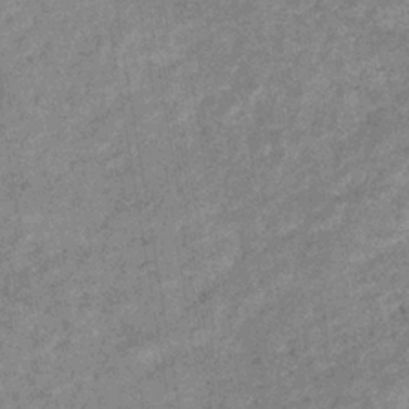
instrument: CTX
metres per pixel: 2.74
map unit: eHb
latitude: -38.5196
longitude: 79.9367
